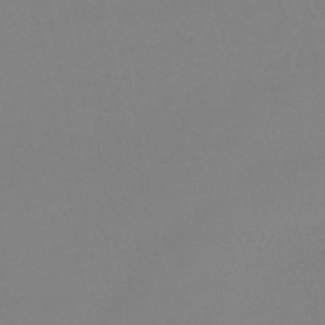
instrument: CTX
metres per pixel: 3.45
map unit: lHb
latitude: -45.0298
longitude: 62.2928
